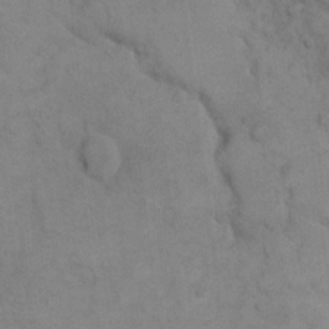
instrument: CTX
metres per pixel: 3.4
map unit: eHh
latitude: 15.2915
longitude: -66.7435
